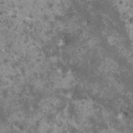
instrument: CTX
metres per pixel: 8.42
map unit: HNhu
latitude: 0.6679
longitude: 6.9541
